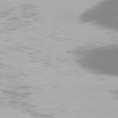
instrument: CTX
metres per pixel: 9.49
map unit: Ap
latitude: -78.5384
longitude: -93.5371
